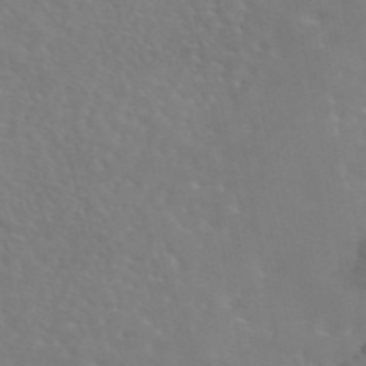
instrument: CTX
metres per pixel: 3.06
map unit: eAb
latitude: 45.1592
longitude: 117.1242
